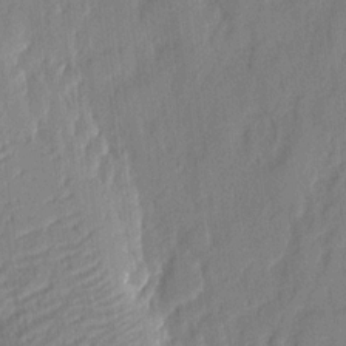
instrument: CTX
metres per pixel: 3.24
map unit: eHh
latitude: 4.6490
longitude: -77.0080
